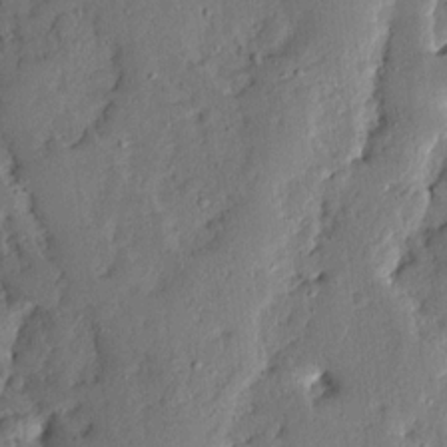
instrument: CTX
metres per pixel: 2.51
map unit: Ave
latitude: 13.4804
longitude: -136.8191
